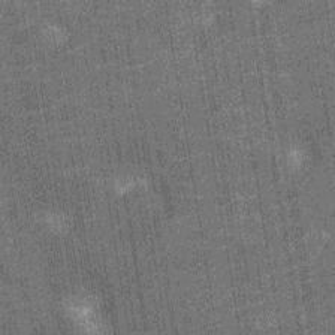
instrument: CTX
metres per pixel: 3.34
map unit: Nhu
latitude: -12.7274
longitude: -21.8016
